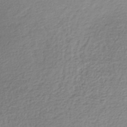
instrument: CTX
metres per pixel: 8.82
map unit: lHb
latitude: -36.0283
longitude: 68.1038
